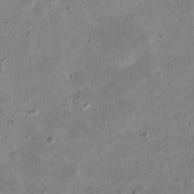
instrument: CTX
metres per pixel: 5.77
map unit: eHh
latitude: 21.9150
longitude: -67.8205
